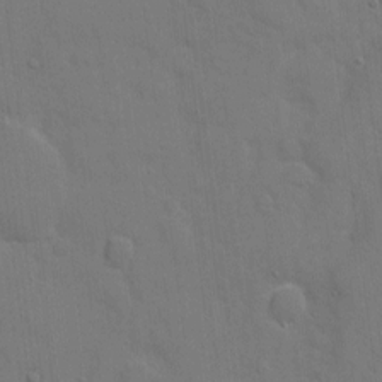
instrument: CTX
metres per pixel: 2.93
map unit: eHh
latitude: 6.1956
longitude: -67.5371
